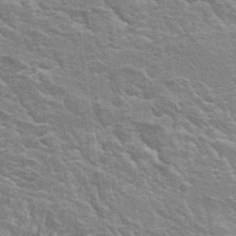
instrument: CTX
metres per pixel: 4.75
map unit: Hto
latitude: 23.4426
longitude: -47.3671
